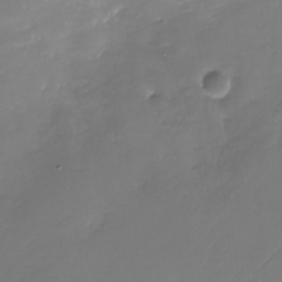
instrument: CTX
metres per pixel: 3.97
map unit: Nhu
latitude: -27.8800
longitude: -78.9514
